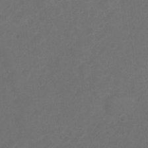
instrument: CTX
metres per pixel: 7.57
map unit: Ht
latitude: 2.1389
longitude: -22.8758
